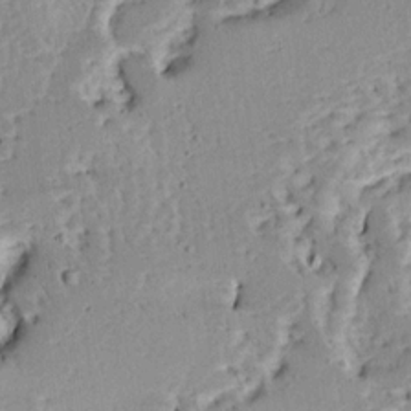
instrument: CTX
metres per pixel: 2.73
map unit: Ave
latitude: 13.5371
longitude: -138.7435
